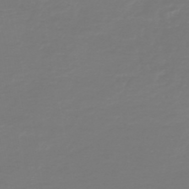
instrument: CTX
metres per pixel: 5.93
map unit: HNb
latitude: -46.6707
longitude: 54.1417
